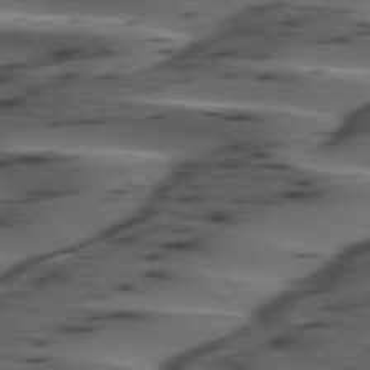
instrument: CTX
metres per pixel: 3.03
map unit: lApd
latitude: 75.0647
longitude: -70.5168
